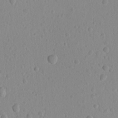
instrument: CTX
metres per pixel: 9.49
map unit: lAvf
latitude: -9.1431
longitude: -119.8205
